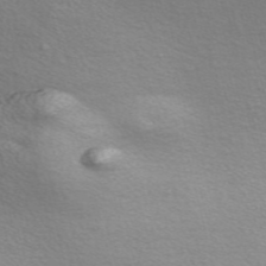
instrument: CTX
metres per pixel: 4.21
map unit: Nve
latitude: -56.6329
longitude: 60.1039
